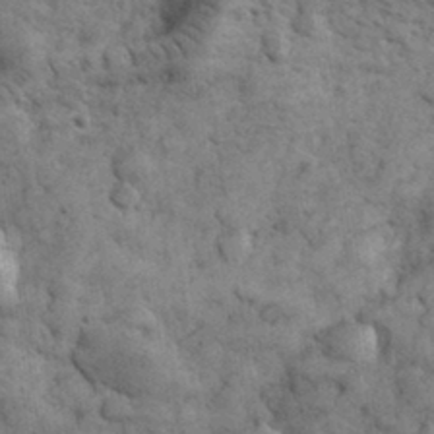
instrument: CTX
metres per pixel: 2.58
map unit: eHh
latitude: 32.5357
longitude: -68.0822
